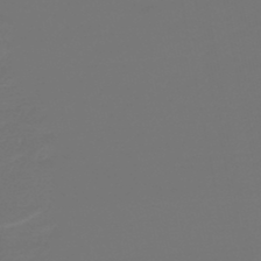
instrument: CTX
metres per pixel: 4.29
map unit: HNb
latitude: -47.0486
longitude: 55.7667
